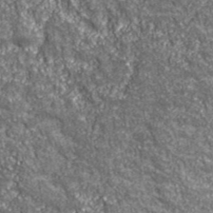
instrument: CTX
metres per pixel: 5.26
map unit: eHh
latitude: 42.7813
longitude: -90.7813
